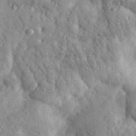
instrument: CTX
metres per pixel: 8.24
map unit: eHh
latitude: 32.6113
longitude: -79.7261
